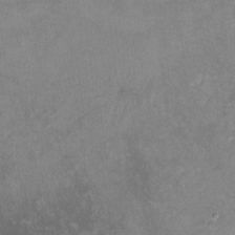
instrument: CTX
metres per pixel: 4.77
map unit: lHvf
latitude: -13.9745
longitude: -102.2711
